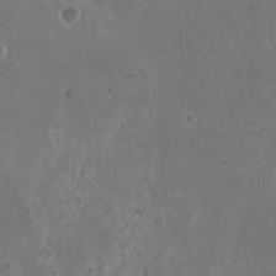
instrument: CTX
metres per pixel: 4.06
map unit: HNhu
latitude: -1.4077
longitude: 1.4833
